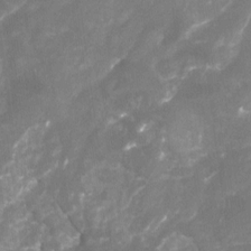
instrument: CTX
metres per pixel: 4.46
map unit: Nhu
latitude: -23.1242
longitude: -56.8757
